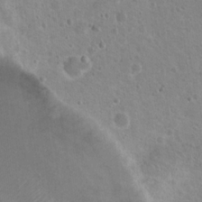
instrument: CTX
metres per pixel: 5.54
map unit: Nhu
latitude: 17.1214
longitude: -32.7624
